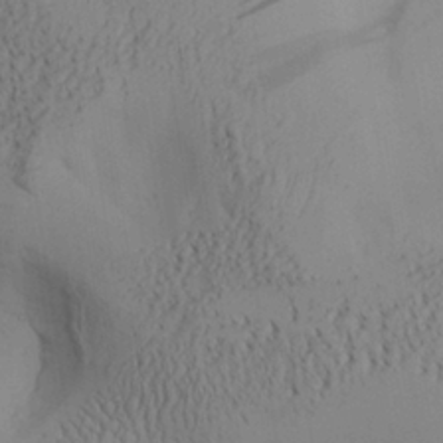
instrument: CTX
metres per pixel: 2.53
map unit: Aa
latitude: 27.8583
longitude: -132.3089
